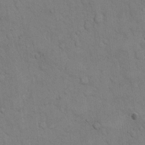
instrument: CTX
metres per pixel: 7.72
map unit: Hto
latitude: 9.4993
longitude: -61.2537
